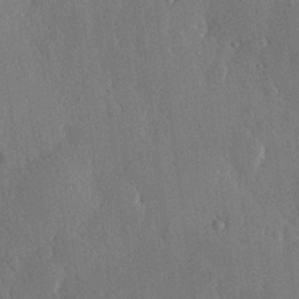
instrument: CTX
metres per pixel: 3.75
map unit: Hve
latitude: 26.8191
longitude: 150.0283
